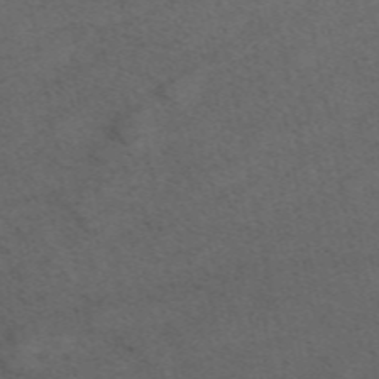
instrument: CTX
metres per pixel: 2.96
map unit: ANa
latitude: 52.1200
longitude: -71.2726
